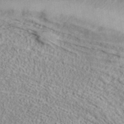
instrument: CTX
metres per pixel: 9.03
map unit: eAb
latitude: 35.2537
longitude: 108.8975
